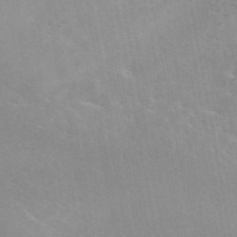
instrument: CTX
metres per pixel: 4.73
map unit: eAb
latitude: 45.3670
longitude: 124.6518
